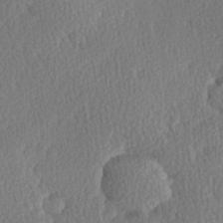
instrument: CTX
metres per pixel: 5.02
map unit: Hve
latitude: 27.2348
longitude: -93.2915
